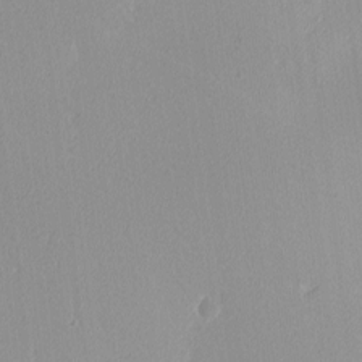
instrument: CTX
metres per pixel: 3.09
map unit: Ave
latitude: 3.3859
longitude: -113.1781
